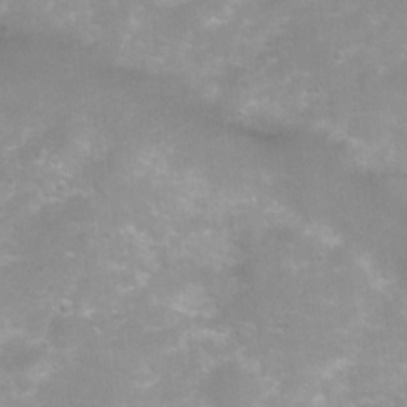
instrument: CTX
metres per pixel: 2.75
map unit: Ht
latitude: 4.7813
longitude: -20.8002
